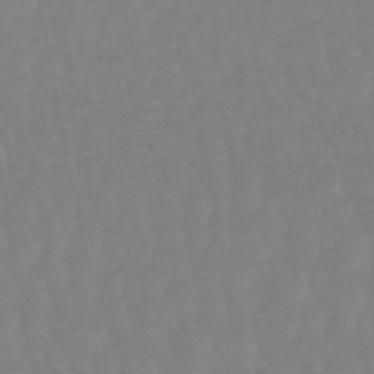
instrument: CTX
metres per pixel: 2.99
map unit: eHb
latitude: -49.0865
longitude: 77.2187
